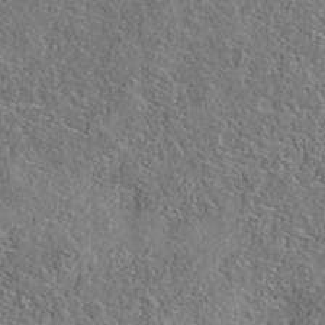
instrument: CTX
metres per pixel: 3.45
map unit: eAb
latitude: 35.6505
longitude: 107.7478
